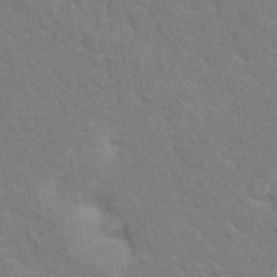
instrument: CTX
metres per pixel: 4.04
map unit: Hto
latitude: 16.9703
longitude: -38.3845
